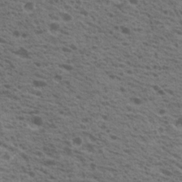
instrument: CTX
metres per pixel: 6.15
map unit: Nhu
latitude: 19.4048
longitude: -31.2159
